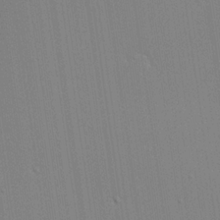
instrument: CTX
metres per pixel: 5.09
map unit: lHvf
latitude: 20.0444
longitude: 142.3873
